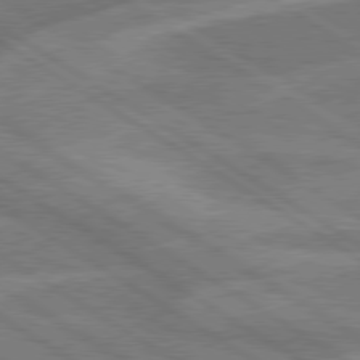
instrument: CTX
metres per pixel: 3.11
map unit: lApd
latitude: 79.3860
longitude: -123.4804
